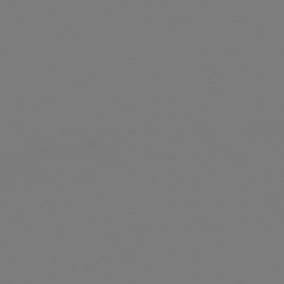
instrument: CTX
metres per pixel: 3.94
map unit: Hpe
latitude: 76.2711
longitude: -136.7624
